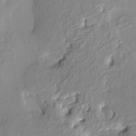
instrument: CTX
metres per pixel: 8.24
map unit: HNhu
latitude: 8.1200
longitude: -1.3103
